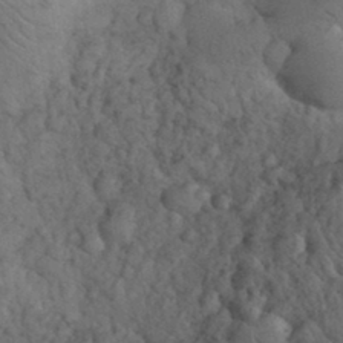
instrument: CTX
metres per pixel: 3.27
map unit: eHh
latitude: 32.7813
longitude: -67.4804
